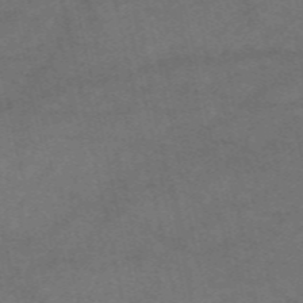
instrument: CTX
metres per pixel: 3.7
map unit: eAb
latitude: 50.8380
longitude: 105.7666
